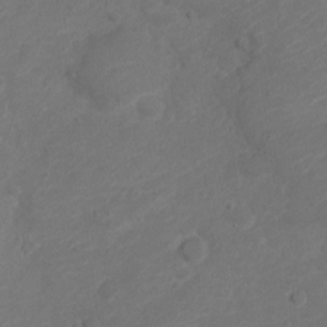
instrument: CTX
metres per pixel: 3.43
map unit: Nve
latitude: -17.4455
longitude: 106.9920
